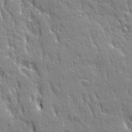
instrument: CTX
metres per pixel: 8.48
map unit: Ave
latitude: 21.9339
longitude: -135.5749
